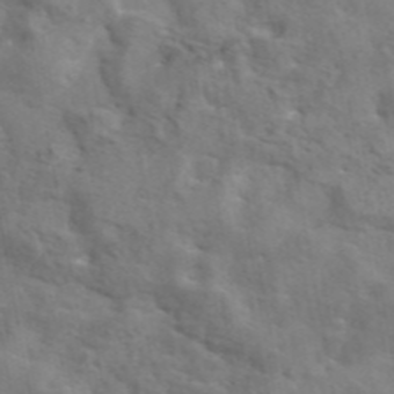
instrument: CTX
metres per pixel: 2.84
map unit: eAb
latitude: 45.9717
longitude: 127.4265
